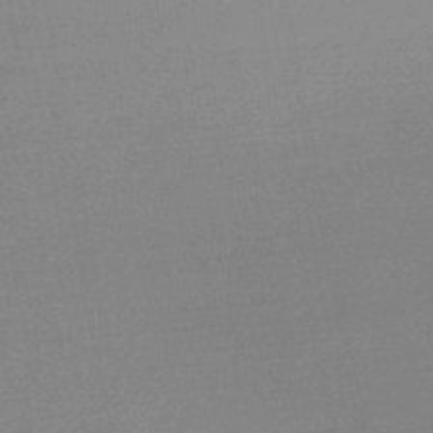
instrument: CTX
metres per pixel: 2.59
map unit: lHb
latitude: -48.0094
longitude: 63.1053
